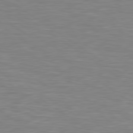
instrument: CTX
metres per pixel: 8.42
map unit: Hpe
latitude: 79.4238
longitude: -127.5371
